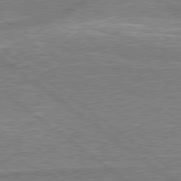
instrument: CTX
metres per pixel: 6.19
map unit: lApd
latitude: 78.8380
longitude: -159.0648
